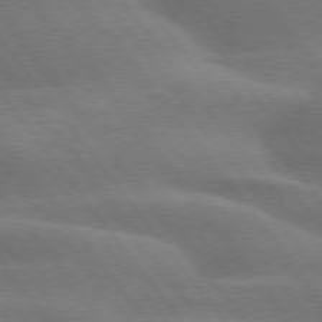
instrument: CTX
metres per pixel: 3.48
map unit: lApd
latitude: 74.8947
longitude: -58.2900
